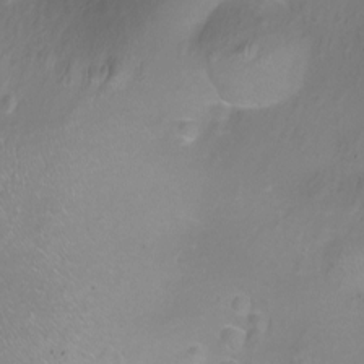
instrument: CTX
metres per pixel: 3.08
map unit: Nhu
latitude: -11.6155
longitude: -35.8961
